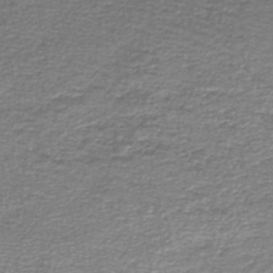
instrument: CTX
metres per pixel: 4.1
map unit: lHb
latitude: -44.5196
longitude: 57.4454
